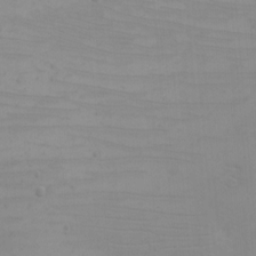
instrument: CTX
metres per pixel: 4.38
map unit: eHh
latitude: -5.5966
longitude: -83.5560
